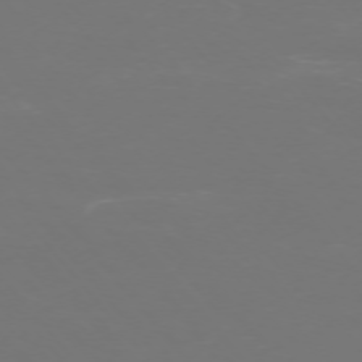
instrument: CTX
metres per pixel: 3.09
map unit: Ap
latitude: -74.6519
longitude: -76.5545
